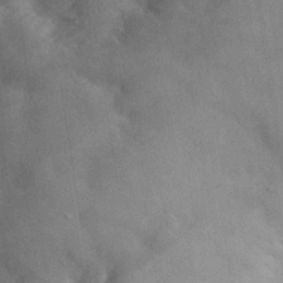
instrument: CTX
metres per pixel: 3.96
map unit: eHh
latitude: 30.4034
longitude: -72.5546
